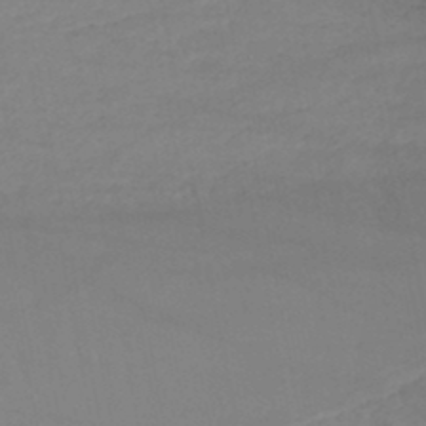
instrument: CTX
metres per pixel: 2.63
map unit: lHb
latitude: -46.8975
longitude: 75.3888
